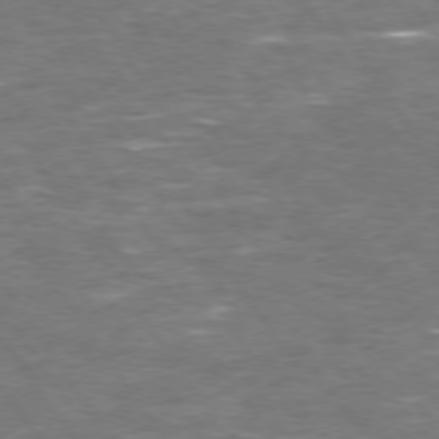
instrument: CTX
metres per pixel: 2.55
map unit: Hpe
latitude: 73.5938
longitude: -125.0458
